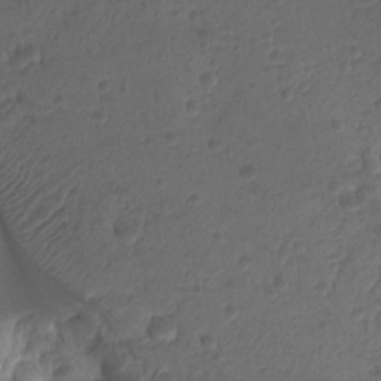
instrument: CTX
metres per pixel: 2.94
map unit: Hto
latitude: -7.9367
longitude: -44.4412
